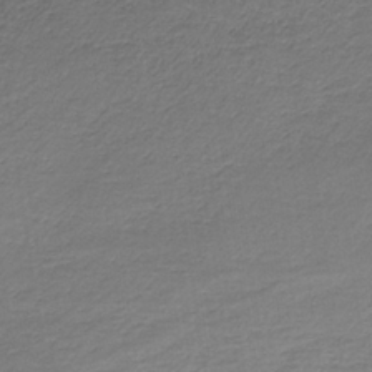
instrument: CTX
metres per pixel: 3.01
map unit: HNb
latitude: -35.2376
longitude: 58.1416
